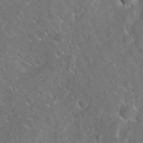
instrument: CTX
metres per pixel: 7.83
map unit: Ave
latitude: 10.7435
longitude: -104.4034
